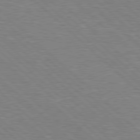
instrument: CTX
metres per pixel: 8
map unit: Hpe
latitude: 77.8205
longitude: -152.2901
